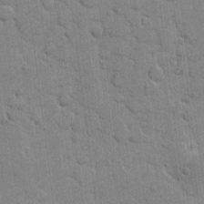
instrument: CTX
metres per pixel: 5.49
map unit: eHh
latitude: 9.9339
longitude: -65.1403
